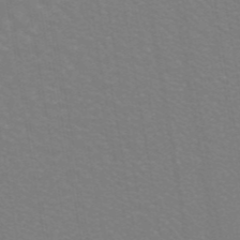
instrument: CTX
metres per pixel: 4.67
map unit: ANa
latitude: 44.0822
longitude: 27.8989
